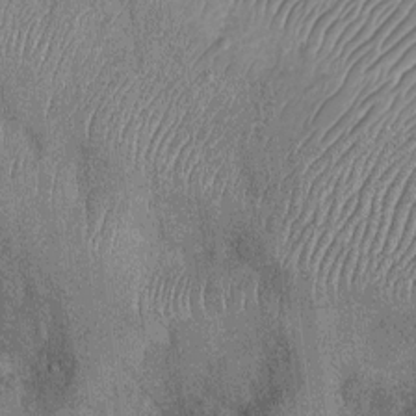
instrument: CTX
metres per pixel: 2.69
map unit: Nhu
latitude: -12.1795
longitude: -23.4237
